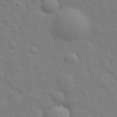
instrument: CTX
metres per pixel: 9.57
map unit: eHh
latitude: 28.9136
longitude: -75.4049
